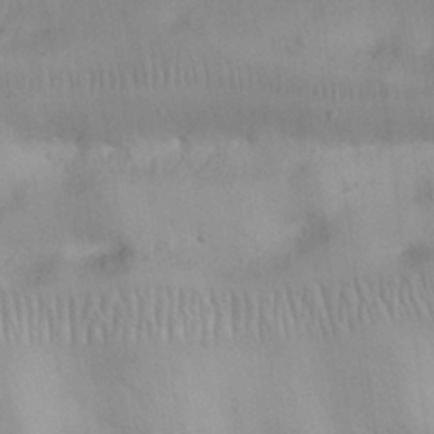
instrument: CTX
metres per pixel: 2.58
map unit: Nhu
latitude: 25.8394
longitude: -71.0080
